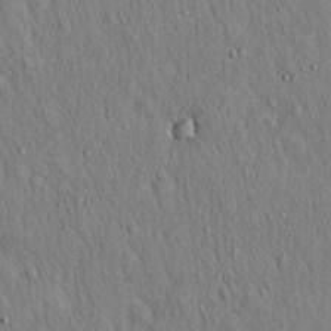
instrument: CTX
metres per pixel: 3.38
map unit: Hto
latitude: 16.3656
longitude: -58.5357
